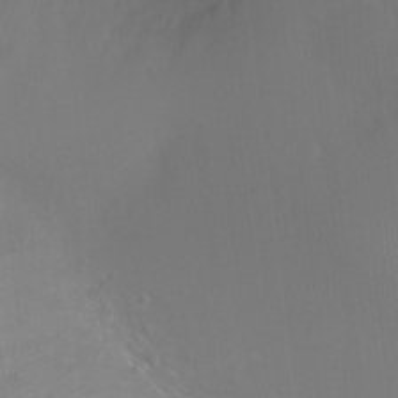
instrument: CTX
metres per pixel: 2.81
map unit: Ht
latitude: -6.4062
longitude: -26.5546
